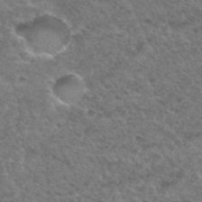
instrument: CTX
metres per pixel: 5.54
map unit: Hto
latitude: 32.7813
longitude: -49.1781
